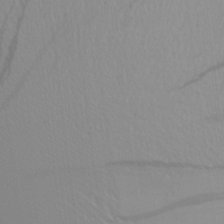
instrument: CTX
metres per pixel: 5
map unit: Aa
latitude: 21.6505
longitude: -146.1200
